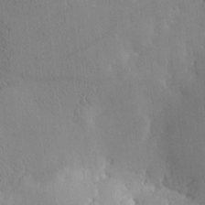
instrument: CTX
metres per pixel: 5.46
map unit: eHh
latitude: -3.4454
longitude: 15.7478
